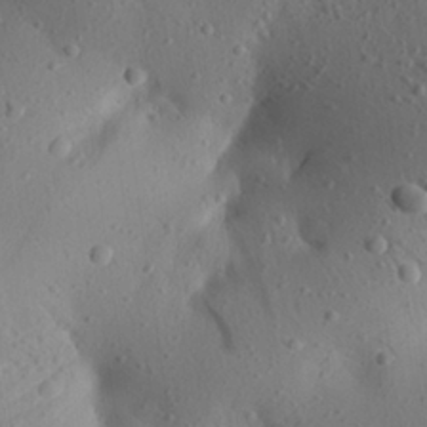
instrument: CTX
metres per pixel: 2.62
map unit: Aa
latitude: 25.1970
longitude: -143.7639
